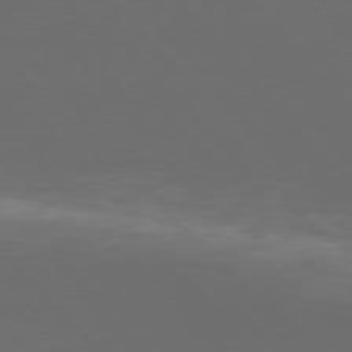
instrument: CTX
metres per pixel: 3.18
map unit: Hpe
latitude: 76.6490
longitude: -168.4790
